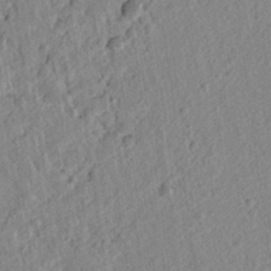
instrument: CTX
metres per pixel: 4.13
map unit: lAvf
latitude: 6.8758
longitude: 165.8423
